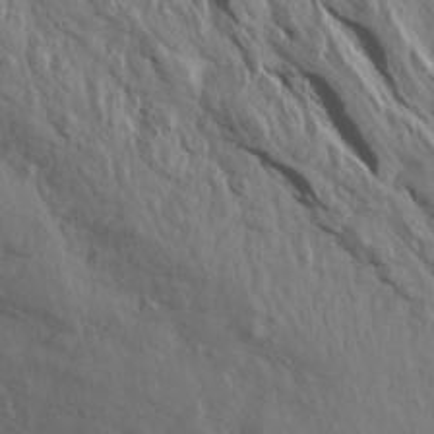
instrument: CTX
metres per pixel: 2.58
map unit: Aa
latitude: 14.8002
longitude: -143.0459
